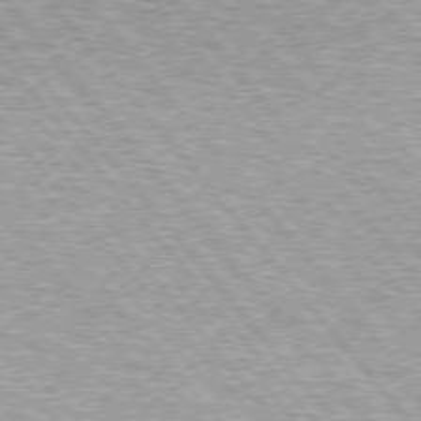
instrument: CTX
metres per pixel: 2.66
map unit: lApd
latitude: 75.0081
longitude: -77.1403
